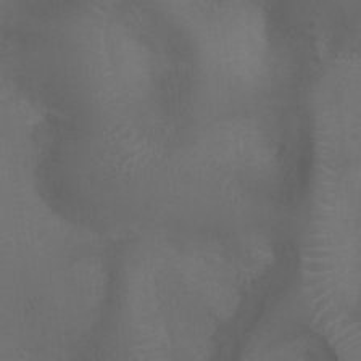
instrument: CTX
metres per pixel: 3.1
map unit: Ht
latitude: 2.1578
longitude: -22.4601
